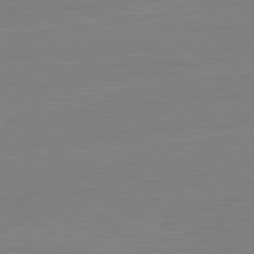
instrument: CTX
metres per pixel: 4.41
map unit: lApd
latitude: 82.0444
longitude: -157.6693
